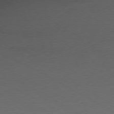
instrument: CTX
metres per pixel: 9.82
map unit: Ap
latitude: -78.2550
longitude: -58.1956
